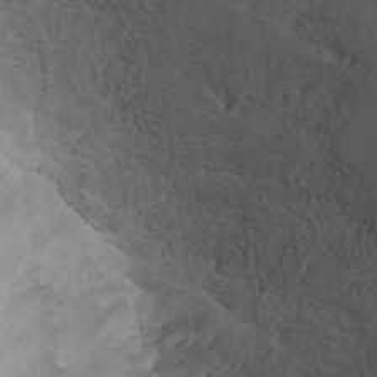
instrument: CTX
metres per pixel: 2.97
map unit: ANa
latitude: 39.7450
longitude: 20.3873
